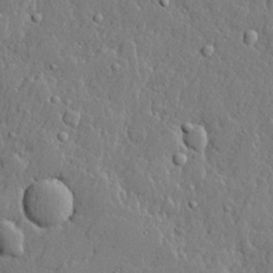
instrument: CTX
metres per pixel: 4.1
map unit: lHvf
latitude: 21.7072
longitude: 143.3509
